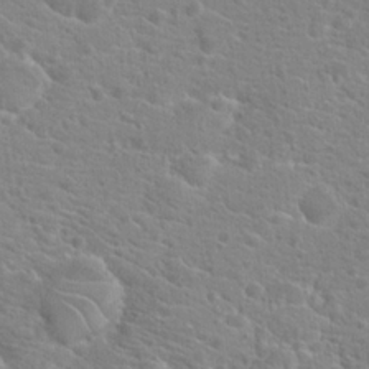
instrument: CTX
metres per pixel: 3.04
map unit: Hto
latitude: 20.6680
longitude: -39.4615
